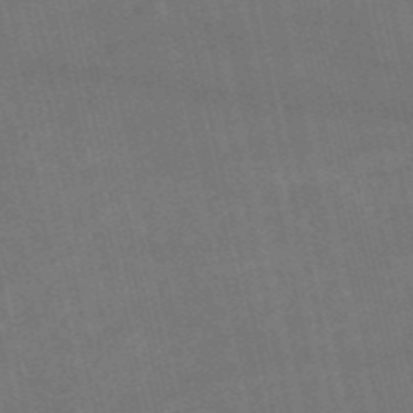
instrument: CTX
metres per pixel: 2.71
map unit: HNb
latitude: -52.7085
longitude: -41.0458
